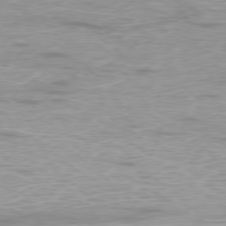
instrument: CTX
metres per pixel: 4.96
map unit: Ap
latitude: -78.3306
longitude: -63.8017
